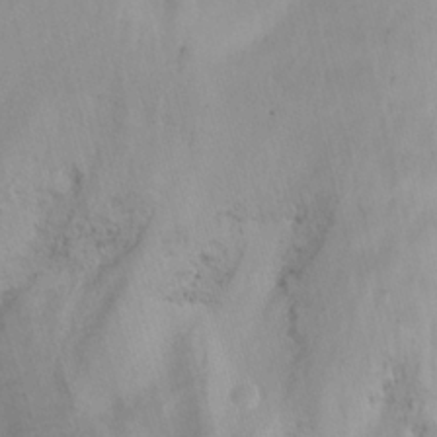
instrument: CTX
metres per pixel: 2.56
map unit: Nhu
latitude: -13.7478
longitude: -60.7057
